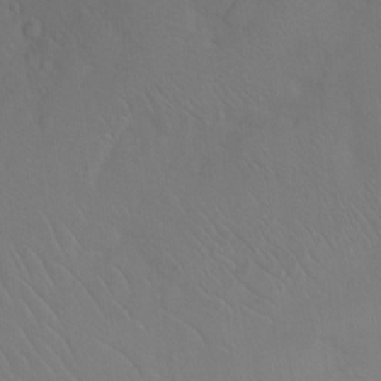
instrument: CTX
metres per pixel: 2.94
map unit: Ht
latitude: 0.4979
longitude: -35.7638
